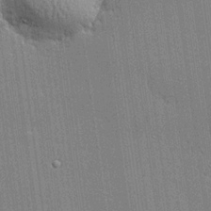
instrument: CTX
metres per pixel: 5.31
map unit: lHvf
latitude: 20.8002
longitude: 143.1431
